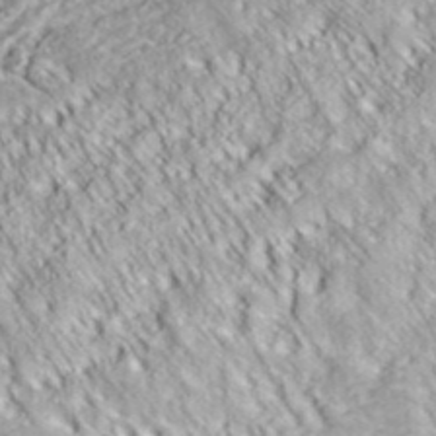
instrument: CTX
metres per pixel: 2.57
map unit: ANa
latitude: 36.4979
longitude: 18.1039
